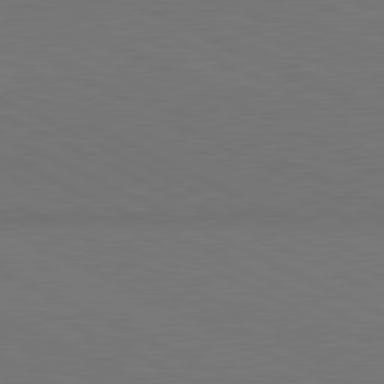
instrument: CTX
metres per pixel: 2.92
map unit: lApd
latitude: 81.1592
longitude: 148.9731
